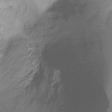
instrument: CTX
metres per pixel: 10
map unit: Ht
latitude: -16.7086
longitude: -45.0836
